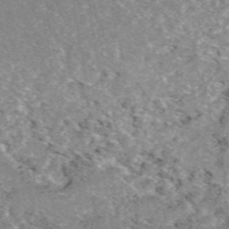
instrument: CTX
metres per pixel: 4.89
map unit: eAb
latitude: 49.3671
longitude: 110.3873
